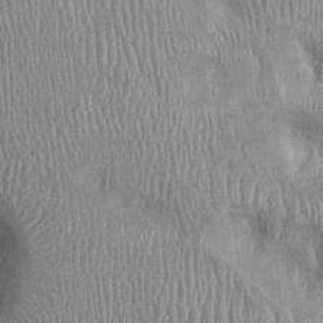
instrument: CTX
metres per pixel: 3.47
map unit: Ht
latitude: -2.3873
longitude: -13.8395
